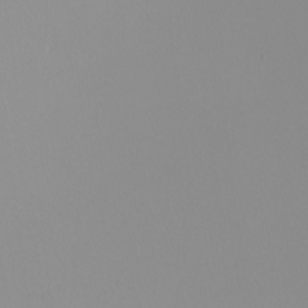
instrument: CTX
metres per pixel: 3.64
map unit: Nhu
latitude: -5.8611
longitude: -90.4601
